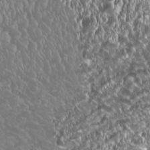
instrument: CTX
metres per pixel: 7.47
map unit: HNhu
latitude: -0.5007
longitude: 0.8597
